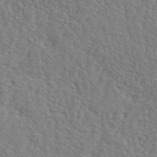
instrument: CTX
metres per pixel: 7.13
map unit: lHvf
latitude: 42.1767
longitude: -87.8772
